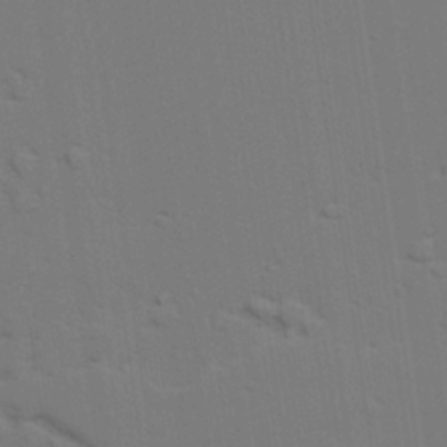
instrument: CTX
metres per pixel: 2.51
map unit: lAvf
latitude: 27.8772
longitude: -108.9513
